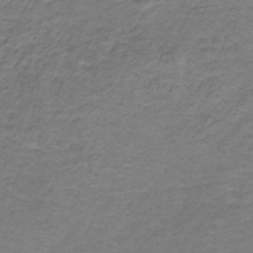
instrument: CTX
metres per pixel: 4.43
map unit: HNb
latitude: -36.5384
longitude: 53.5777
